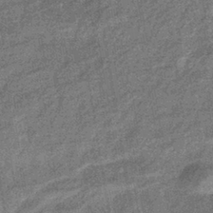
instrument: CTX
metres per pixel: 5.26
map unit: eHb
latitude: -39.1809
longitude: 79.4832
